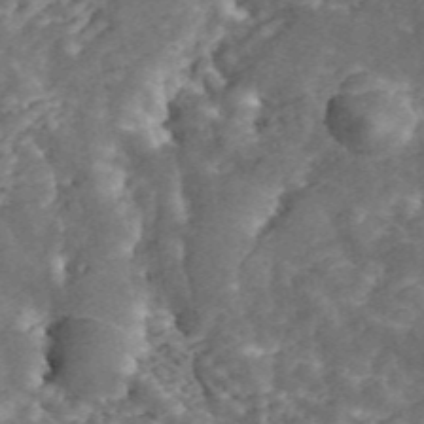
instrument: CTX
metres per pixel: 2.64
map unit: ANa
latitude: 45.8961
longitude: 38.3873
